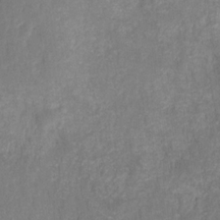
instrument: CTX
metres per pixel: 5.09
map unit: HNhu
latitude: -27.8422
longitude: 73.8044
